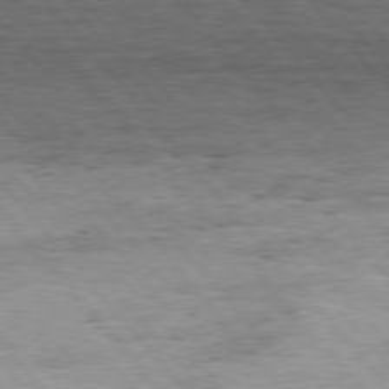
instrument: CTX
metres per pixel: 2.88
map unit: Hpe
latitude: 76.0444
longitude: -144.1767
